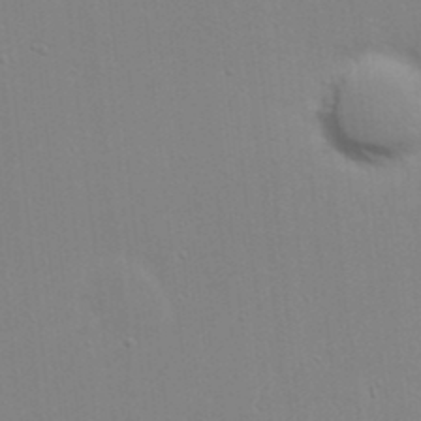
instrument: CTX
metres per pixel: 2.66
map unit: eHh
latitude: 20.0633
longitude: -72.7625
